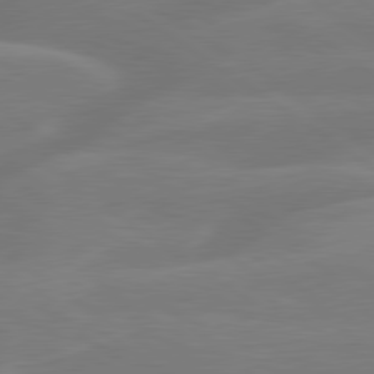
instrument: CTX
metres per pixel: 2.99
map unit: lApd
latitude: 79.6883
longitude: -142.1389
